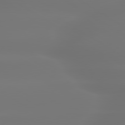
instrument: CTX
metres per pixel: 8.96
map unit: lApd
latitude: 79.9528
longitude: -137.4994
